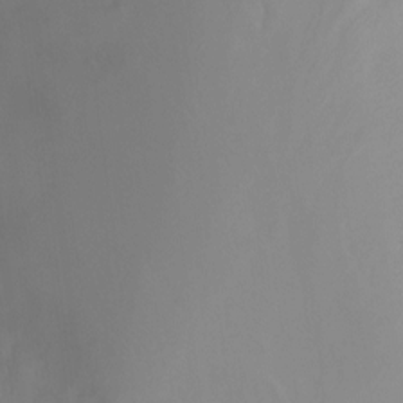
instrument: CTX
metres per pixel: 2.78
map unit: Nhu
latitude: -13.5588
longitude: -57.4615
